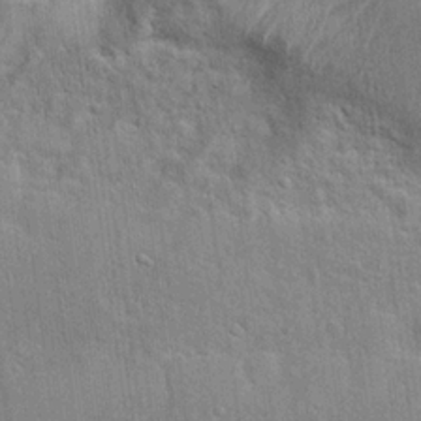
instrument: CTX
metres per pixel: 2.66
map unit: Hto
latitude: 18.6490
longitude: -52.0822
